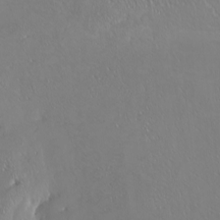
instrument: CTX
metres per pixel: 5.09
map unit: Nhu
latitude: -5.3887
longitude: -92.4223
